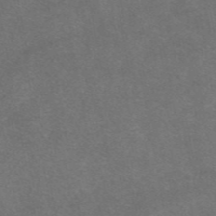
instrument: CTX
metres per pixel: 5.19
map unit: eAb
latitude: 46.8947
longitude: 115.5588
